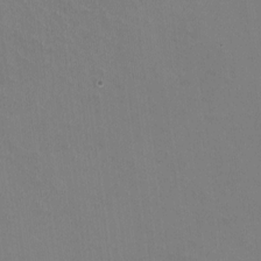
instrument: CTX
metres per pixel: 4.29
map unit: HNhu
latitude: -1.4833
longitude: -1.7071
